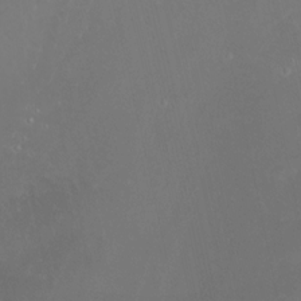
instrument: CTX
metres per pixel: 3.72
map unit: Htu
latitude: -6.8219
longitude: -66.8946
